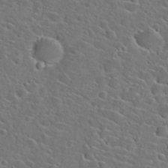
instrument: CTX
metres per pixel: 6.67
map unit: Hto
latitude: 23.6316
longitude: -45.3859
